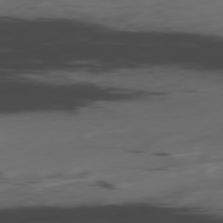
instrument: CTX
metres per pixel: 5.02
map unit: Hpe
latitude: -78.5951
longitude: -20.3468
